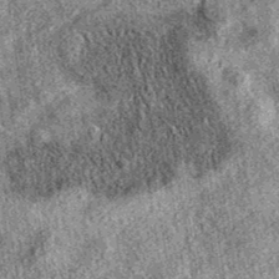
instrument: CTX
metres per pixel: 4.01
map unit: eAb
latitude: 37.3481
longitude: 108.9353
